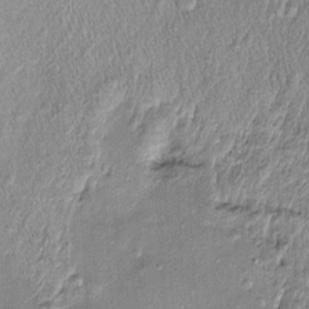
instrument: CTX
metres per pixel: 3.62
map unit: Htu
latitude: -5.8044
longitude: 158.6707
